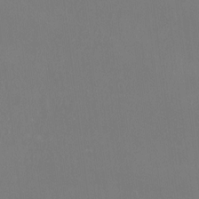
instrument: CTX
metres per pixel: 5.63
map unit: Htu
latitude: -13.9367
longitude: -48.9703
